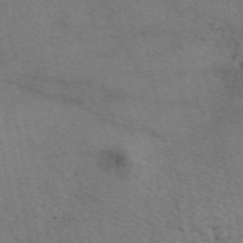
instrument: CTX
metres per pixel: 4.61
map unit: eAb
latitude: 50.1955
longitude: 110.8974
